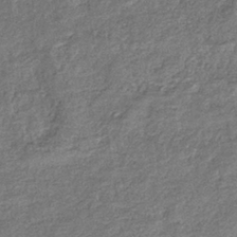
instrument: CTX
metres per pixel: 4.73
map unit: eHb
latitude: -36.2928
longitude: 78.8786
